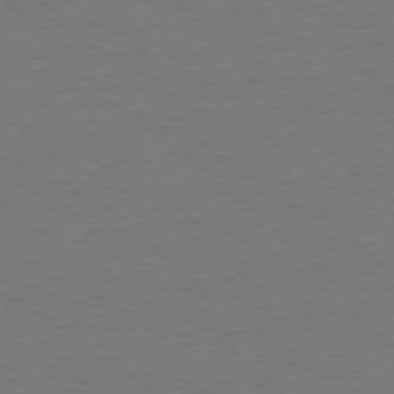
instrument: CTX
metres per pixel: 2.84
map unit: Ap
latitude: -78.1605
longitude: -57.9906
